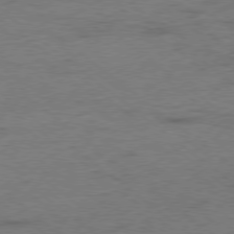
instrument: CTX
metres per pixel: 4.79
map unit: Ap
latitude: -78.9163
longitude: -50.3278
